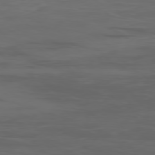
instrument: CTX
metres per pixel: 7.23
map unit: Ap
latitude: -78.4251
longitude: -79.3860
